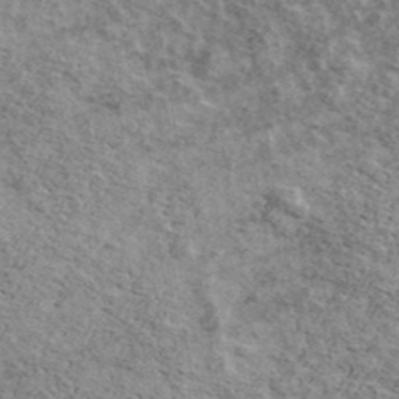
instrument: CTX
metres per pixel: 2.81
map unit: Ave
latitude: 41.5749
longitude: -108.8002
